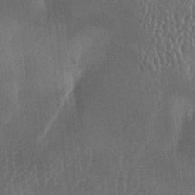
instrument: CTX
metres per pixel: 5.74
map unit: lAa
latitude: -7.0108
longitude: -128.9136
